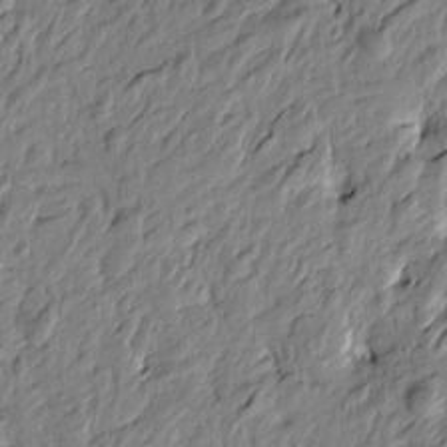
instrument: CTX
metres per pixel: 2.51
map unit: Htu
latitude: -3.1620
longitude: 179.3131
